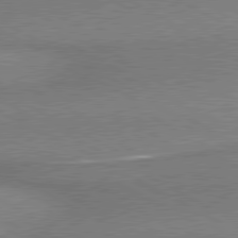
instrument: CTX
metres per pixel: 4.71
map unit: lApd
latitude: 80.3278
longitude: 165.2943
